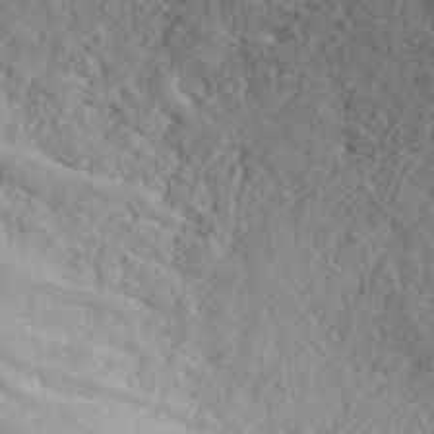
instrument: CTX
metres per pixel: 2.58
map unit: ANa
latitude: 41.4049
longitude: 49.3510
